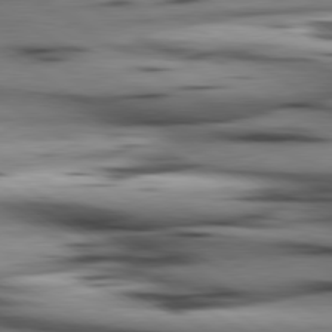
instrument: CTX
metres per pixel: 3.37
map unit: lApd
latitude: 80.2711
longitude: 161.3132
